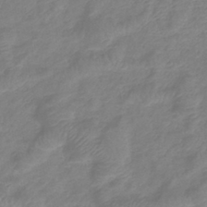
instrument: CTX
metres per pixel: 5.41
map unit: eHb
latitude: -37.9556
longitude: 76.6518
